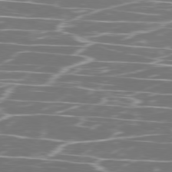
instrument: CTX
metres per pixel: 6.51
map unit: Ap
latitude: -79.5399
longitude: -71.8394
